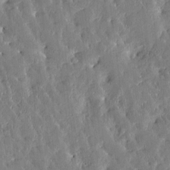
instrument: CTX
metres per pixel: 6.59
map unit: Htu
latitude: -3.2375
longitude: 174.9163
